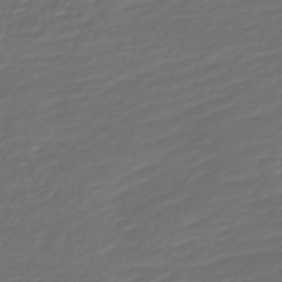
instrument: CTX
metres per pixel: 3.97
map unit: HNb
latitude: -47.7288
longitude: 55.1998
